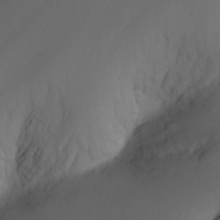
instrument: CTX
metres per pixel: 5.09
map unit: Nhu
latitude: -3.7099
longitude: -74.3845
